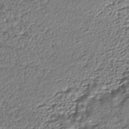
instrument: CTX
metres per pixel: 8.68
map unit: HNhu
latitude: -44.2928
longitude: 106.2362
